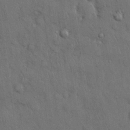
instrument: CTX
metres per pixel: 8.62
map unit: Nhu
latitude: 27.8395
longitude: -68.4223
